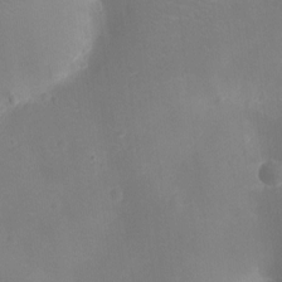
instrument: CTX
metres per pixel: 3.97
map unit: Ht
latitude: -11.2187
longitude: -22.9514
